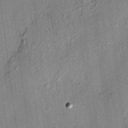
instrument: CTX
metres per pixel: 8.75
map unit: HNhu
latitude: 12.4034
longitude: 9.7855
